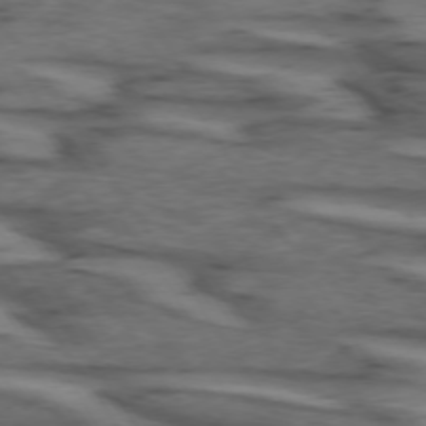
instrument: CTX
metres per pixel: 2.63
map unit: lApd
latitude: 73.7450
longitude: -71.5938
